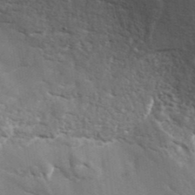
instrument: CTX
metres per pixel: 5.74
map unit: ANa
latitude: 41.9717
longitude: 51.1998
